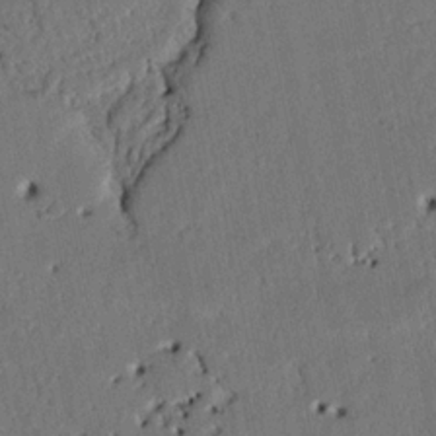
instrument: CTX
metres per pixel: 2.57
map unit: Nhu
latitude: 20.2712
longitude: -78.7624
